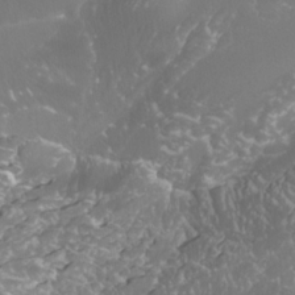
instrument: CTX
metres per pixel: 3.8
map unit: Nhu
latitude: -10.1795
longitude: -69.4993
